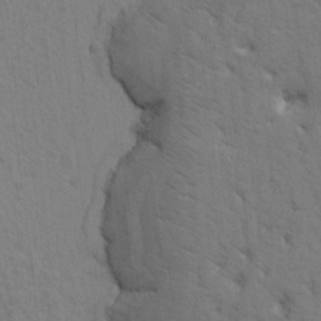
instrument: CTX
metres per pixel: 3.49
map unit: Htu
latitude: -0.1984
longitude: 174.0283
